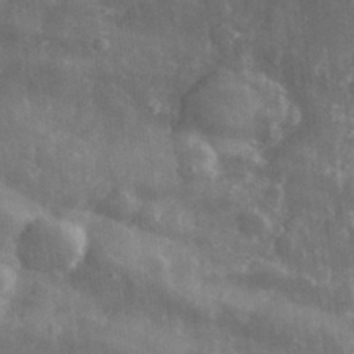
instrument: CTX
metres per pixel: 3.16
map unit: eHh
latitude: 31.4049
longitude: -71.8583
